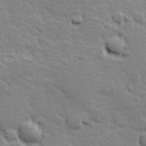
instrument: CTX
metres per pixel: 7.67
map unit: Hve
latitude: 24.8380
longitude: 144.7274
